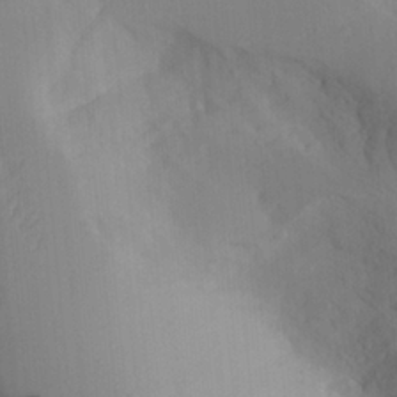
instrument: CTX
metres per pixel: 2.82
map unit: Aa
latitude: 25.9150
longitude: -131.6505
